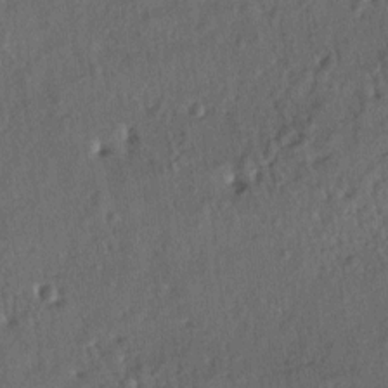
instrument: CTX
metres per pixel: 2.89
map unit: lAa
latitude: -5.8422
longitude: -124.8380
